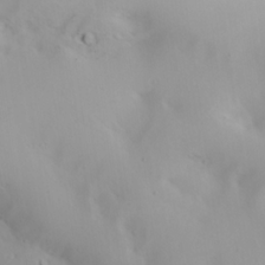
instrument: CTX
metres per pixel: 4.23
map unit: lAa
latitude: 20.4790
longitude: -138.2145
